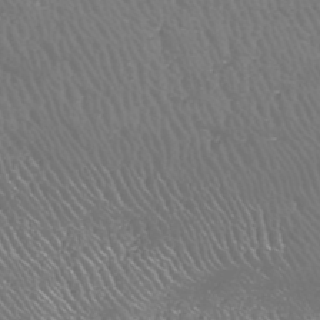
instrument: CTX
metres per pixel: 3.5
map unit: HNhu
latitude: -47.0297
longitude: 30.0850
